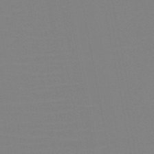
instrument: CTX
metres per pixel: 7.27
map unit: HNb
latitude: -46.5007
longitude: -42.9325
